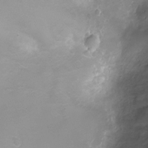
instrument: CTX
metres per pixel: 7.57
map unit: Ht
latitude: -6.2739
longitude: -19.4615
